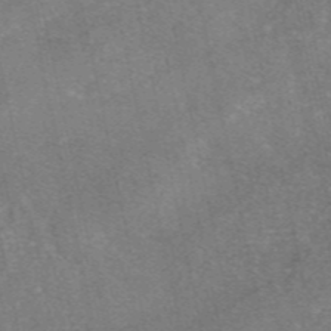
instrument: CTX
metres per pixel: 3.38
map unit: eAb
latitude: 47.1026
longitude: 104.9919
